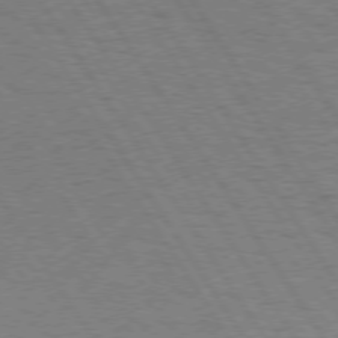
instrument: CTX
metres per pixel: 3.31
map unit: Hpe
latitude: 74.4790
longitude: -135.6694
